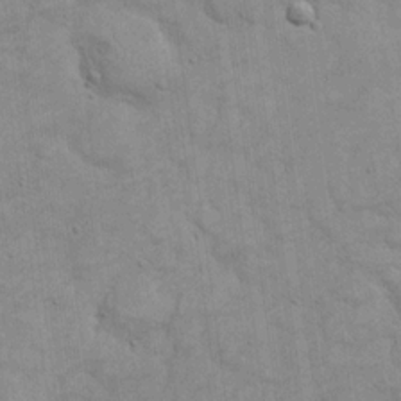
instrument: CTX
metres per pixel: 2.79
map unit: eHh
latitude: 19.1781
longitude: -62.0822
